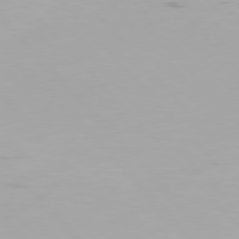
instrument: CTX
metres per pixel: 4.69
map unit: Hpe
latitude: 77.1025
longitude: -169.9717
